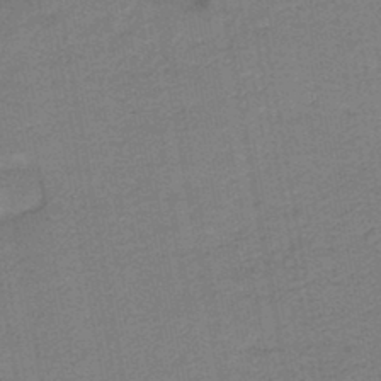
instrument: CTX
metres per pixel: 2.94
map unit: HNb
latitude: -44.8597
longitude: 52.2739
